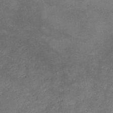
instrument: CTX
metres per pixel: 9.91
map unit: HNb
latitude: -44.3117
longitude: -38.4034
